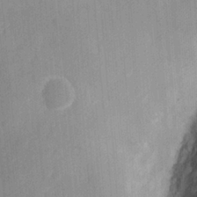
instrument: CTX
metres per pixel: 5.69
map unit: eHh
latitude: 7.2726
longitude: -75.8583
